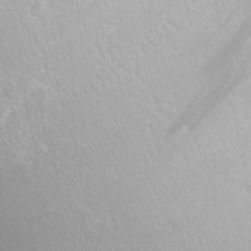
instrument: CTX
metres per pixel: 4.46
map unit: Nhu
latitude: -9.6344
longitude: -69.3292
